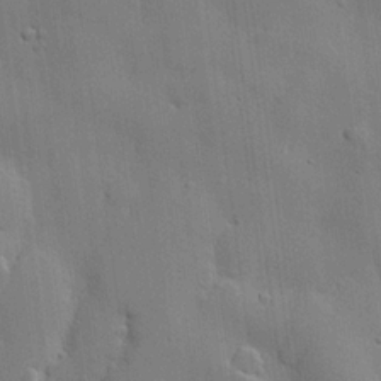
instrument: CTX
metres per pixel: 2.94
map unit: lHvf
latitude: 21.7828
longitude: 145.1998
